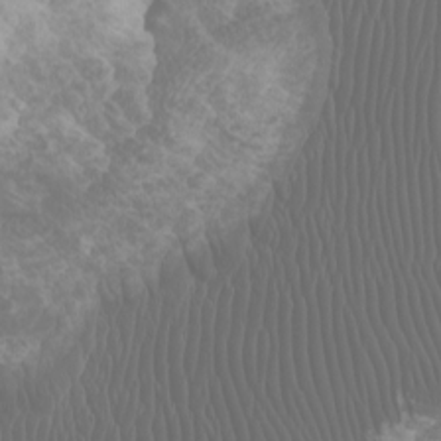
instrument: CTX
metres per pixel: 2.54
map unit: Htu
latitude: -5.9745
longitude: -75.6883
